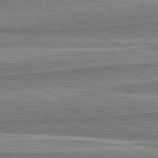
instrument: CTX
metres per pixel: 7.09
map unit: lApd
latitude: 82.1766
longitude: 167.8989
